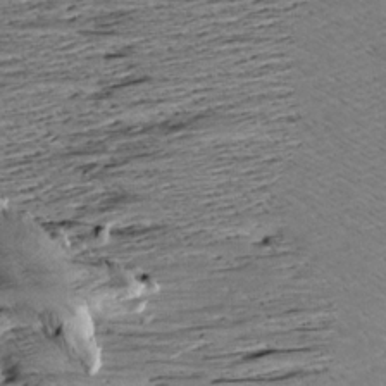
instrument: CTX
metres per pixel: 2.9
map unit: Aa
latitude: 8.6113
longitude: -140.5167
